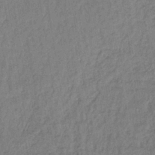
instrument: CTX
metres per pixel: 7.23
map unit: lHb
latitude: -38.0094
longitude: 62.4629
